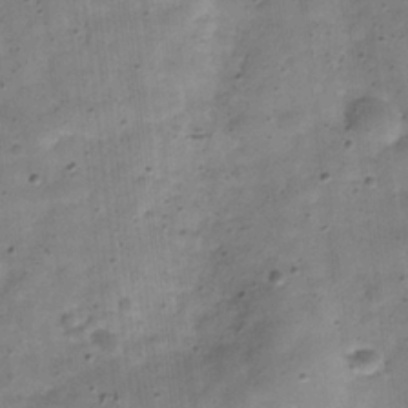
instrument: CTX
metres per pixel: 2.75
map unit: Hve
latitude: -31.5966
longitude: 92.4818
